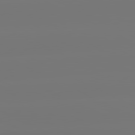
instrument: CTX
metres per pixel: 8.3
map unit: lApd
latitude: 81.2159
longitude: -148.1767
